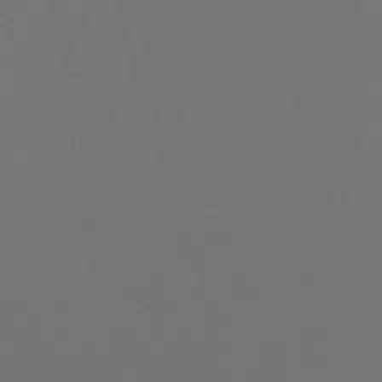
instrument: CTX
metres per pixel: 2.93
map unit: lHb
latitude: -46.3495
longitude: 59.9745
